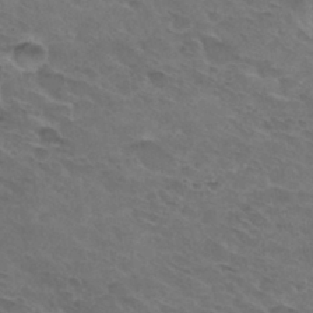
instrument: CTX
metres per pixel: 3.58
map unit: Hto
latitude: 32.2145
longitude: -45.4615
